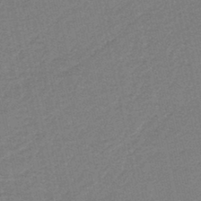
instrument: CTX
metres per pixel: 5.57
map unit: HNb
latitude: -38.4440
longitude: 54.4440
